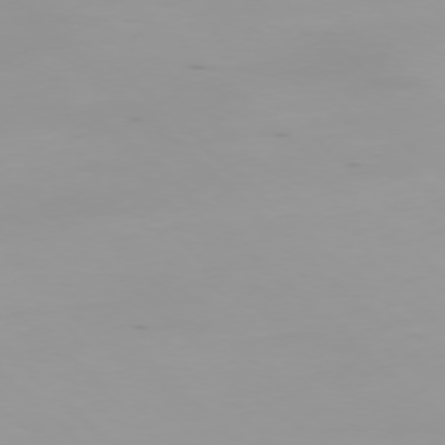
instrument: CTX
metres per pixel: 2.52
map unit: Ap
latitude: -77.4265
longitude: -81.8394
